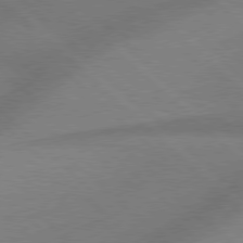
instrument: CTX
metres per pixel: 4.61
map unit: Hpe
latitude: 77.9339
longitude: -156.7057
